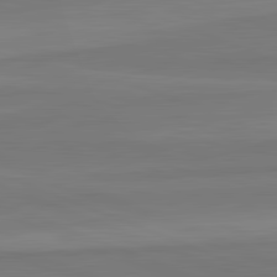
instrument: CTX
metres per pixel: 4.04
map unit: lApd
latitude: 82.5734
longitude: 177.9367
